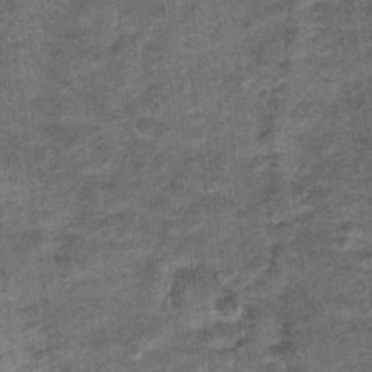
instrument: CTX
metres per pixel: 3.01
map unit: Nhu
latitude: 1.0269
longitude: -17.1970
